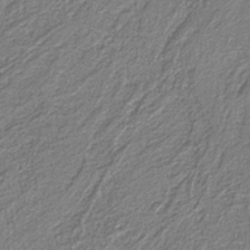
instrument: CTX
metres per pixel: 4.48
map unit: eAb
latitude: -38.9731
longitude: 51.4076
